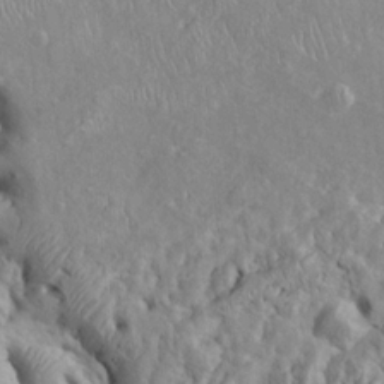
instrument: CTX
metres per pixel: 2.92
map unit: Htu
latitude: -6.2928
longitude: 153.8233
